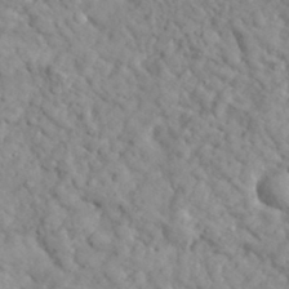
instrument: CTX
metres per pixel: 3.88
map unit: lHvf
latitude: 35.2914
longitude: -86.3845
